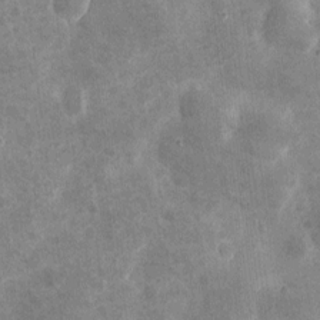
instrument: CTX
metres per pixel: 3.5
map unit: eHh
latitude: 4.3656
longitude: -71.8016
